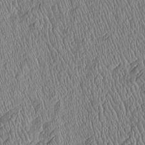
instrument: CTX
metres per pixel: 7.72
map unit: Htu
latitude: -6.0661
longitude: 155.4454
